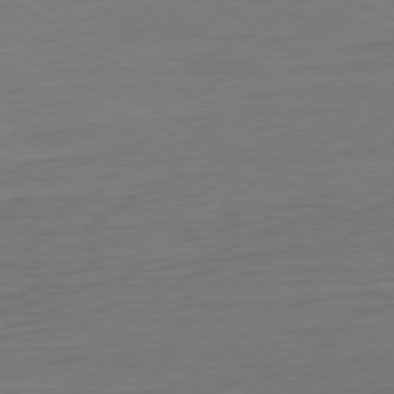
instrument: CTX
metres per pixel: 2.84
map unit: Ap
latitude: -79.9745
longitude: -57.7449
